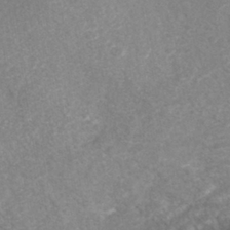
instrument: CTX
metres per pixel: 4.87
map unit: Nhe
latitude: -41.6722
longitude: -110.1956
